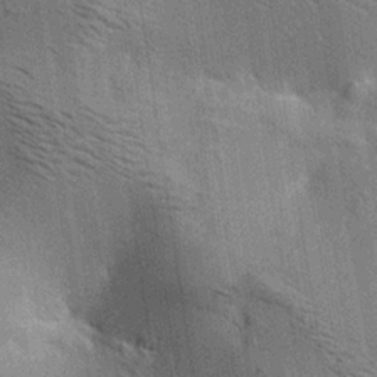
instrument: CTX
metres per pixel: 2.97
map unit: lAa
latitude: 18.9513
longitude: -139.8016
